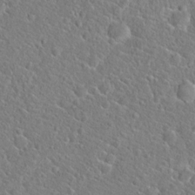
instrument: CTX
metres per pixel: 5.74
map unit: Hto
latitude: 20.1011
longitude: -44.6301
